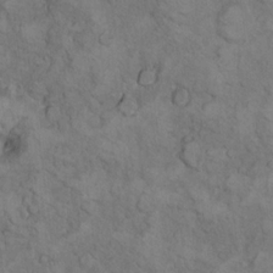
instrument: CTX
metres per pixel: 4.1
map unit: Ht
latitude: 12.0633
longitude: -31.8206
